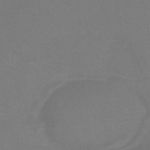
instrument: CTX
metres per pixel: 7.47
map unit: HNb
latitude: -44.4251
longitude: -40.3845
